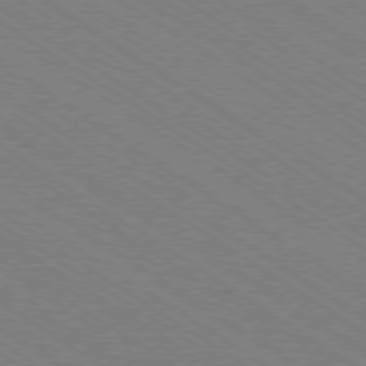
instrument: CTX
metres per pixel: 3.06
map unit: Ap
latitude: -79.2565
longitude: -79.5182
